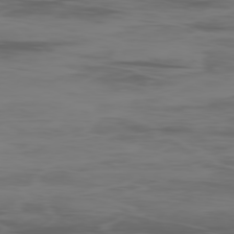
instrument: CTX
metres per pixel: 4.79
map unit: Ap
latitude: -78.9730
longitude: -71.1970
